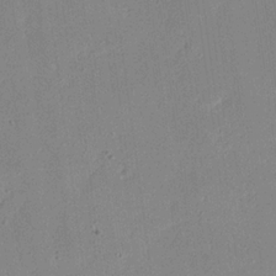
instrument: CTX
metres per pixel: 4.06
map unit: Nhu
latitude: 21.3293
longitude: -71.1970
